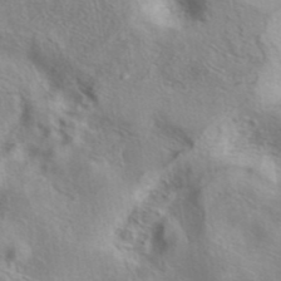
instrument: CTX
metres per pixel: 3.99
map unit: eAb
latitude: 40.8380
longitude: 104.8786
